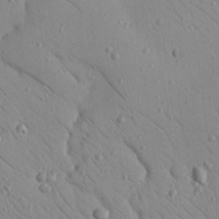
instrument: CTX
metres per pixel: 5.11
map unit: Nhu
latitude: 23.4804
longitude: -75.2915
